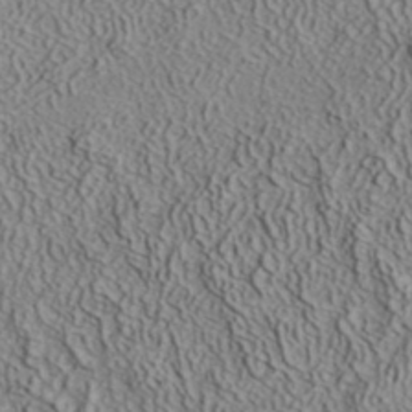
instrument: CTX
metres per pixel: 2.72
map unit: ANa
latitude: 38.8758
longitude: 22.5007
